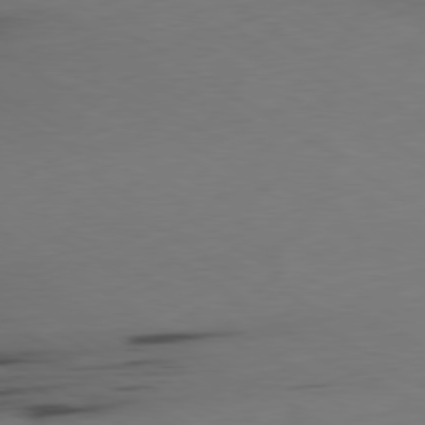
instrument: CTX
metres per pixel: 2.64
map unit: Ap
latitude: -80.0850
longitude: -61.8583
